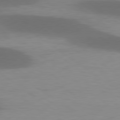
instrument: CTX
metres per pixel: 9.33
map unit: lApd
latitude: 79.3671
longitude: -47.8395
